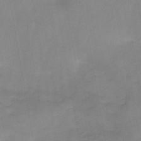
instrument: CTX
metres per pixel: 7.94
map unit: HNb
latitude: -45.0675
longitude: -38.8569
